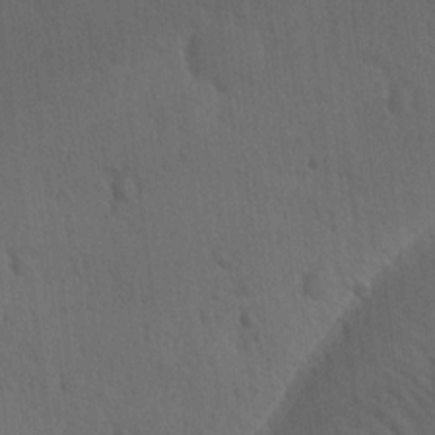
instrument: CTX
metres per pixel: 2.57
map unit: Ave
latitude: -8.4062
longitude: -121.1781
